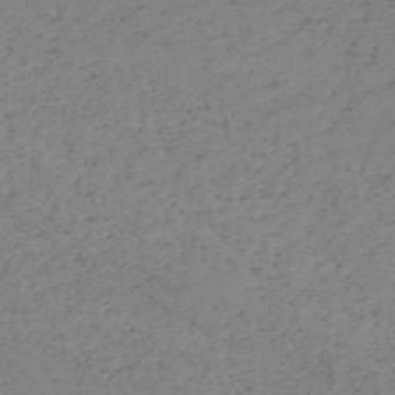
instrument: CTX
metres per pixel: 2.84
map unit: HNb
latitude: -56.0094
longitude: -44.3278
